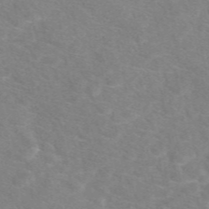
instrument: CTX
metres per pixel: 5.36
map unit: eAb
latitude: 48.4790
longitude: 118.9542
